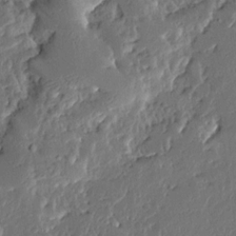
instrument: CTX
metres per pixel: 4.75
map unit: Ave
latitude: 14.4034
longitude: -138.1389
